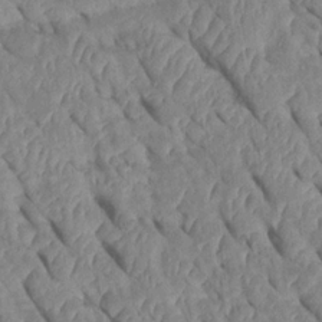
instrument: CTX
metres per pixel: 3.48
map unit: Htu
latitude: 1.2159
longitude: 147.5777
